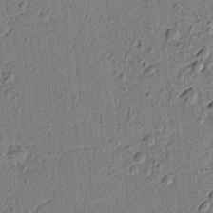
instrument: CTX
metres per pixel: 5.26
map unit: lAvf
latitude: 5.5938
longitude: 165.6533
